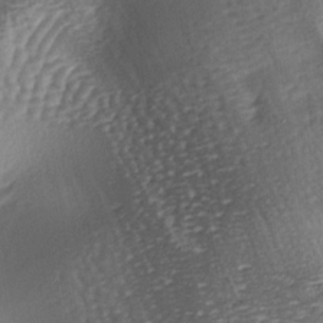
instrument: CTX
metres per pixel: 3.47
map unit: lAa
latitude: -7.2376
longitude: -126.0633
